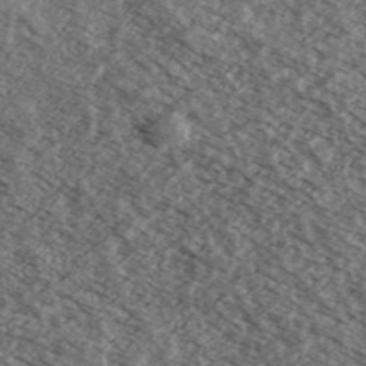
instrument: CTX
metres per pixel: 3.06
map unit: Ave
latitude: 38.6490
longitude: -110.4223
